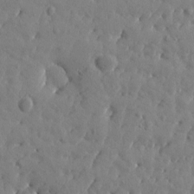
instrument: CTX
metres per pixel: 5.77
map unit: Htu
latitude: 1.4237
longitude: 178.9730
